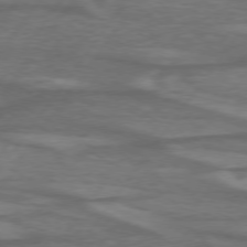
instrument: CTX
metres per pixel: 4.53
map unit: lApd
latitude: 75.0270
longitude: -79.0459
